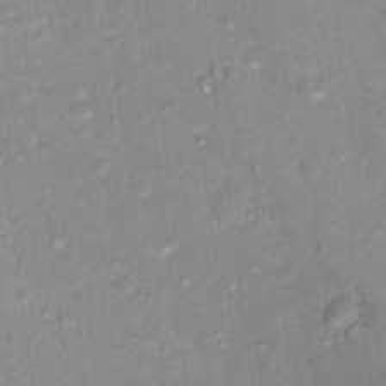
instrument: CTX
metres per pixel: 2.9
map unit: Nhu
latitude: 17.8017
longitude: -32.0255
